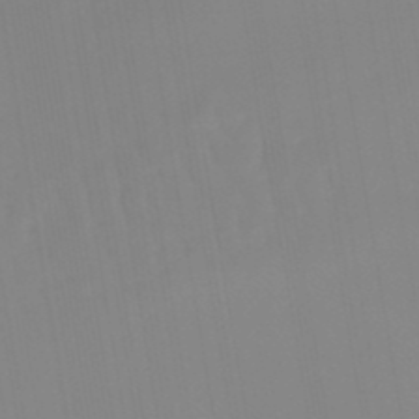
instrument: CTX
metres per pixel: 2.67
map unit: lHb
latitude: -48.3307
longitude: 76.1984
